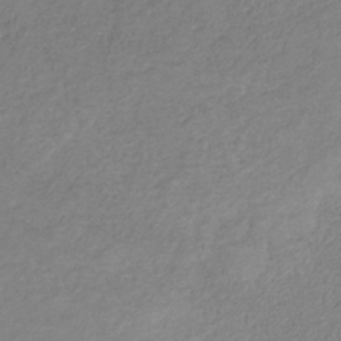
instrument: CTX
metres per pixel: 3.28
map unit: HNb
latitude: -31.9556
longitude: 59.0675
